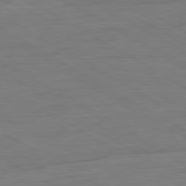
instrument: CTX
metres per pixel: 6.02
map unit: Ap
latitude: -81.0865
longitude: -79.0081
